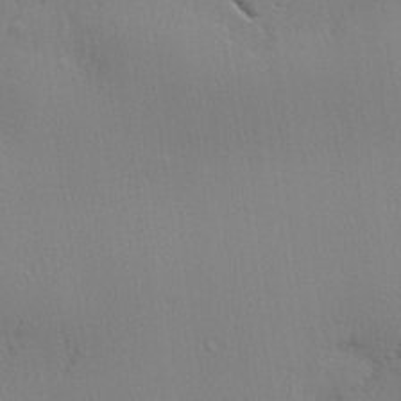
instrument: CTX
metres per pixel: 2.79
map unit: lHvf
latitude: 21.3671
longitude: 141.4076
